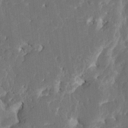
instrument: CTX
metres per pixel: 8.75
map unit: HNhu
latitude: 5.4804
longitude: -6.4223
